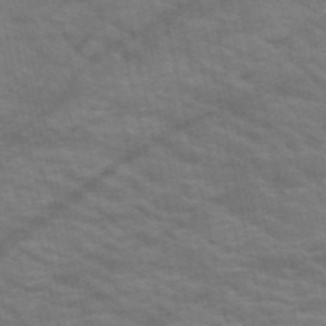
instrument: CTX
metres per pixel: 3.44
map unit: HNb
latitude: -52.7841
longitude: -43.8394
